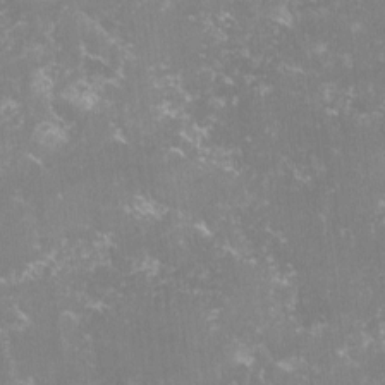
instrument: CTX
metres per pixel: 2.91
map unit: lHvf
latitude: -14.9542
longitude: -100.3278
